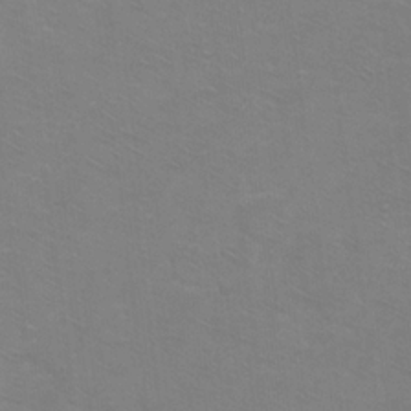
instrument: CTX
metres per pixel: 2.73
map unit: Ht
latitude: 1.5749
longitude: -32.7246
